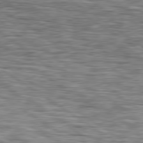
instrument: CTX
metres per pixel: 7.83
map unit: lApd
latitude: 79.5938
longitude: -49.5749
